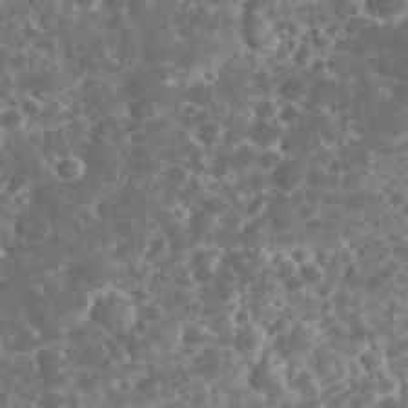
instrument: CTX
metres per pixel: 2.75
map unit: eHh
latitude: 32.8380
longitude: -62.1956
